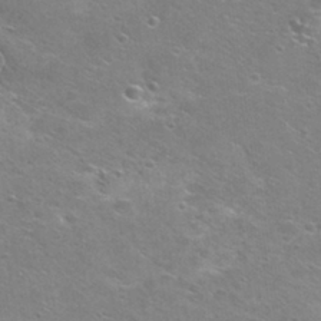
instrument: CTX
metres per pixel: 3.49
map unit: Nhu
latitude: 29.3670
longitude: -49.3293
